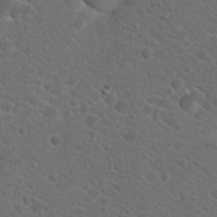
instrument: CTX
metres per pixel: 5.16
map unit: Hto
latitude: 19.9339
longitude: -38.4790
